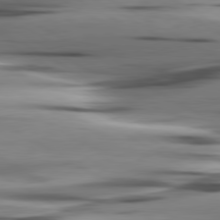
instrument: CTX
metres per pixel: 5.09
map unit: lApd
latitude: 80.6679
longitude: -121.8773
